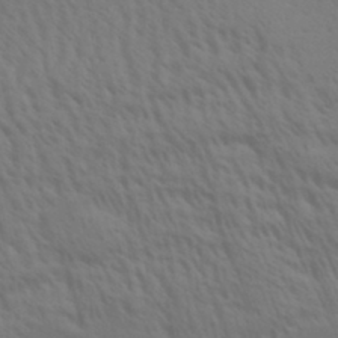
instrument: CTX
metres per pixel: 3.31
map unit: Aa
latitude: 31.6127
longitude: -135.8016
